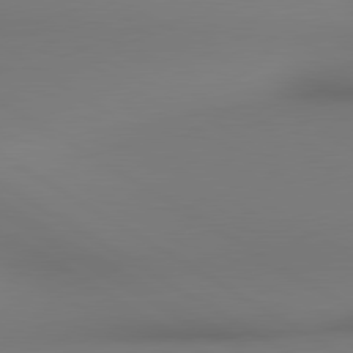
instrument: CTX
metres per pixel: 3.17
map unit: lApd
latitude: 80.5924
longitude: 138.0472
